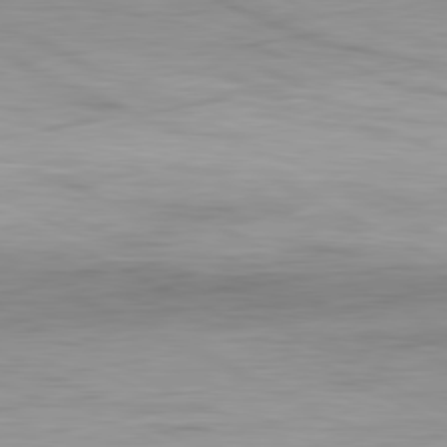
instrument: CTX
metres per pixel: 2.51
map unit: Ap
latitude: -81.5210
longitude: -78.2145
